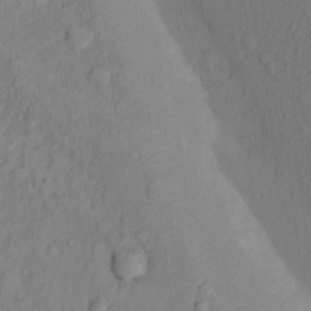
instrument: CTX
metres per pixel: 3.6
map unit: Nhu
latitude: 13.4238
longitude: -29.5371
